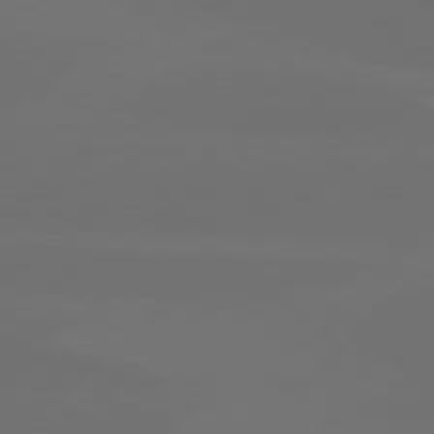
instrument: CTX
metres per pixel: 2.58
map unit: Hpe
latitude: 78.4601
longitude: -132.1011
